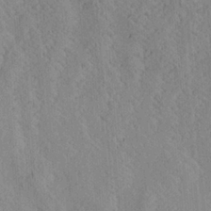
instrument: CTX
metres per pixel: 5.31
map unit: Aa
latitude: 24.2522
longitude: -134.2900
